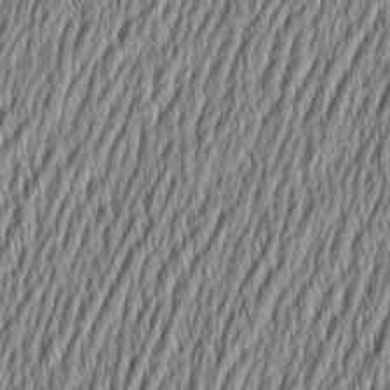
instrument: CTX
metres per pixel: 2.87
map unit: Aa
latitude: 6.7624
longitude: -129.5749
